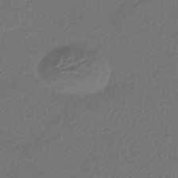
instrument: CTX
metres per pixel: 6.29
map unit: HNhu
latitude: -43.7666
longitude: 96.4818
